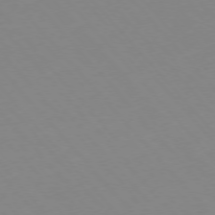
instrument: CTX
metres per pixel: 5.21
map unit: Hpe
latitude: -76.3306
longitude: -19.6505
